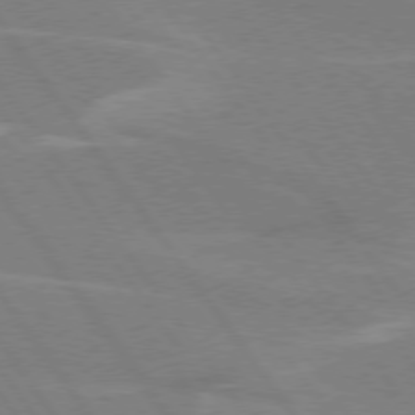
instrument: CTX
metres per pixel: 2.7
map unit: lApd
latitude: 75.0270
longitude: -67.0080
